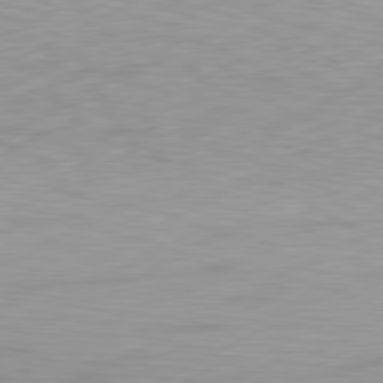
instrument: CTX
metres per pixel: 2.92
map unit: Hpe
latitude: -81.7100
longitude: 13.9556
